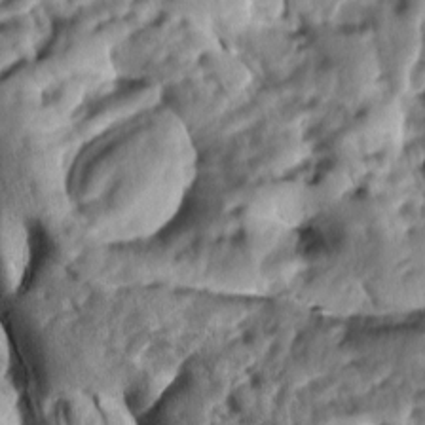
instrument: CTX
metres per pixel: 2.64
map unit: lAa
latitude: -7.7288
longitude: -126.7057
